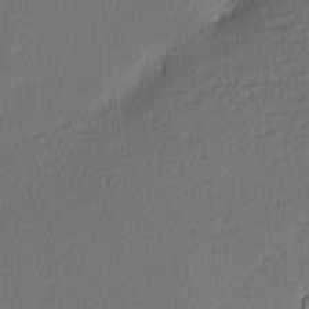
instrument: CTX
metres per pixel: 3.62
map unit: Nhu
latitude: 1.1214
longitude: -78.5357
